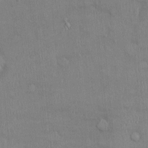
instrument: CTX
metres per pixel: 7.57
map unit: Ht
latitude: -3.8800
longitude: -14.5357
